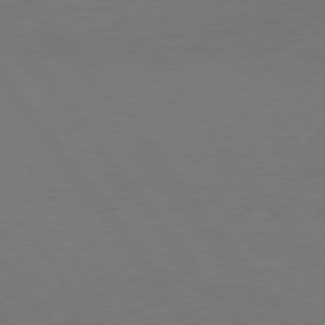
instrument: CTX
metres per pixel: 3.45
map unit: Hpe
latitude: 74.9514
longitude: -130.9325
